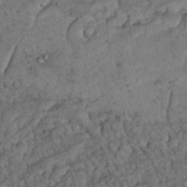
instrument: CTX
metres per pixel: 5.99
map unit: Nhu
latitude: 22.6112
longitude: -67.8772
